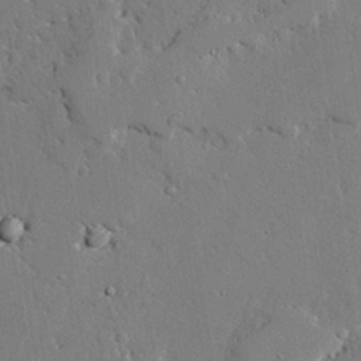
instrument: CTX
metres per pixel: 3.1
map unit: lAvf
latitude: 25.2348
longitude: -110.1200
